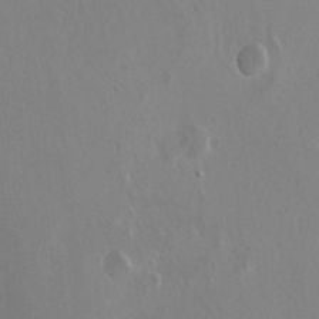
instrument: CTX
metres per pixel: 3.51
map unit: Hto
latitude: 9.5938
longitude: -35.2348
